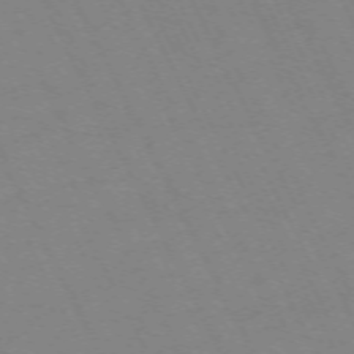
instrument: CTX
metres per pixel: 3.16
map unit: Hpe
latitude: -70.8408
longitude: 16.2362
